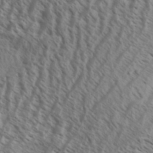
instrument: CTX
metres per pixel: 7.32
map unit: Aa
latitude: 33.6316
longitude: -138.8191
